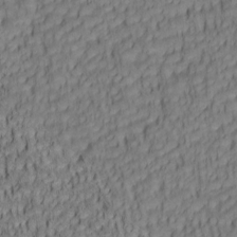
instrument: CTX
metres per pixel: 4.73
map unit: lAa
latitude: 5.6694
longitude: -115.1403
